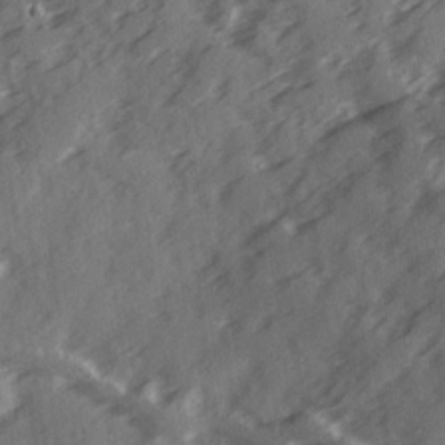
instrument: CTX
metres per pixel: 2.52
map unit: Ave
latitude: 19.1970
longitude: -130.9136
